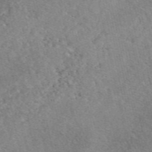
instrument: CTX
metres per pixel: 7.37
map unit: eAb
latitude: 48.3467
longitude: 112.6519
